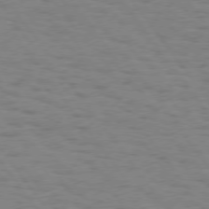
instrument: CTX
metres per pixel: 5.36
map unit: Hpe
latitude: 74.8002
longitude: -136.3279
